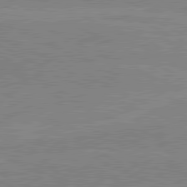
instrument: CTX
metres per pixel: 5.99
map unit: lApd
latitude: 80.7057
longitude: 170.0472
